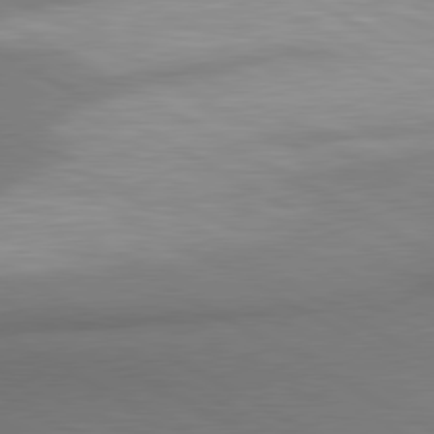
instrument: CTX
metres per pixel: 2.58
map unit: lApd
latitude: 80.5357
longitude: 163.5399
